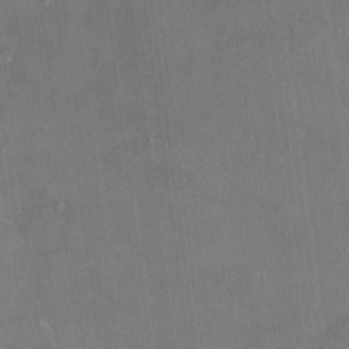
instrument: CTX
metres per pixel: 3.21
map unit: HNhu
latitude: 3.2159
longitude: 8.3495
